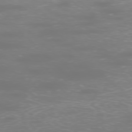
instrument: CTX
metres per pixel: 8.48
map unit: Ap
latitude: -77.0297
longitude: -62.1956
